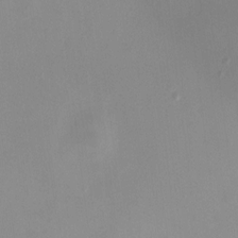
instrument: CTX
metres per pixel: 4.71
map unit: HNhu
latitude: 6.2145
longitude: 8.1039
